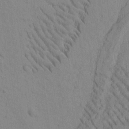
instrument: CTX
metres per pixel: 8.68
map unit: Htu
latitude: -2.4062
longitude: 172.5951
